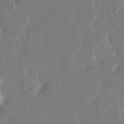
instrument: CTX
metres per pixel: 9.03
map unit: eHh
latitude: 14.9136
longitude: -70.5168
